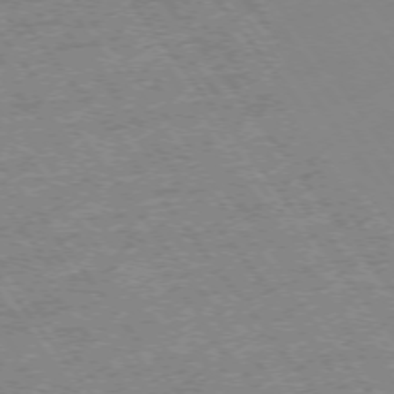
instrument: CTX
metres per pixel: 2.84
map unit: Hpe
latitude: -74.7464
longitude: 2.7274
